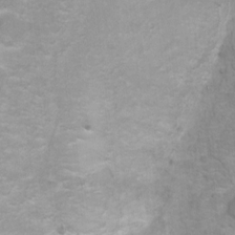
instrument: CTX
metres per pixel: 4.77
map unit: Ht
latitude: 2.7435
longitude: -28.9702
